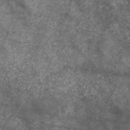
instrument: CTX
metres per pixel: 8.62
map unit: HNb
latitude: -45.8800
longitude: -45.4048
